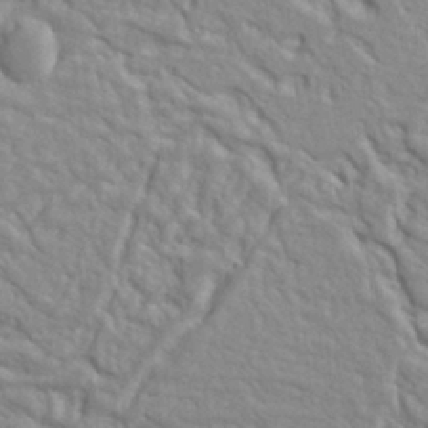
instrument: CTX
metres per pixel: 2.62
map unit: Ht
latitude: 8.2523
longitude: -77.0269
